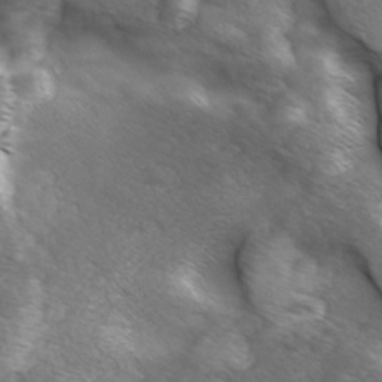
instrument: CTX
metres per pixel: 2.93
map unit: Ave
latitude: 1.4615
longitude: -112.9325
